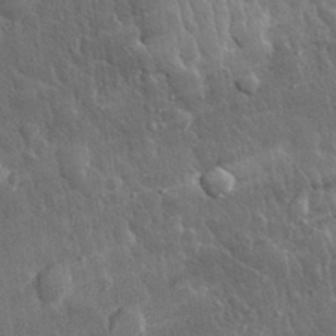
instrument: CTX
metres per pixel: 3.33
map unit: eHh
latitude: 31.9339
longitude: -79.4049
